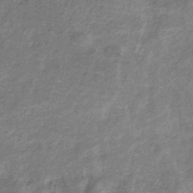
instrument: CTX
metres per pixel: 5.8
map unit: HNb
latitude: -32.8219
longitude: 59.4454
